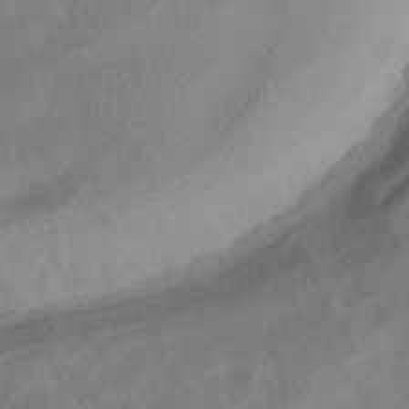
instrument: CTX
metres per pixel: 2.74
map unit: HNhu
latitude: -40.7652
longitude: 104.6518
